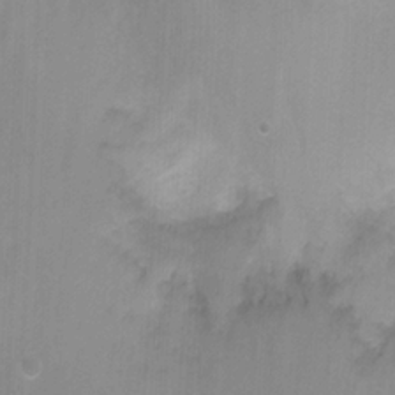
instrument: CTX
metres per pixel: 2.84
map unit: Hto
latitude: -7.3320
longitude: -51.0458
